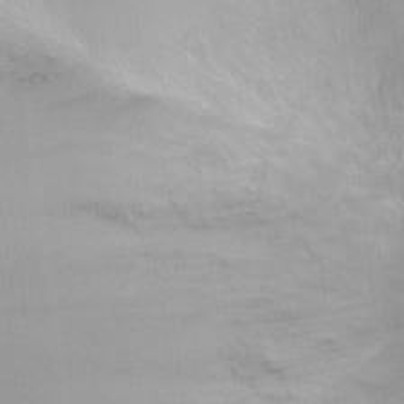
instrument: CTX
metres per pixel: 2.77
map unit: Ht
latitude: -6.8219
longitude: -19.8772
